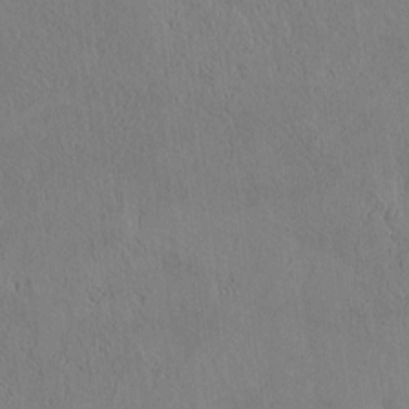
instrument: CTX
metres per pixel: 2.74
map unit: Htu
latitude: 3.5371
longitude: 151.0109
